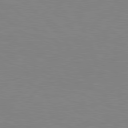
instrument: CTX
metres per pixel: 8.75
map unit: Hpe
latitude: 78.8002
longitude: -127.8206
